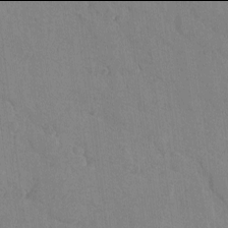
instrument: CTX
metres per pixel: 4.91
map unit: lAvf
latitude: -6.0094
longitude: -114.1388
